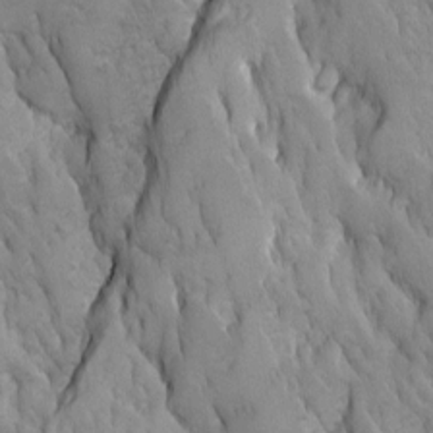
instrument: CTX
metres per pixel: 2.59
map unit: Ave
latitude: -11.1053
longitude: -118.6301
